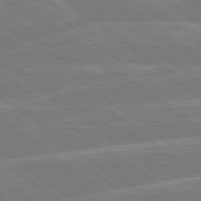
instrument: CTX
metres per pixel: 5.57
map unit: Hpe
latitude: 78.9703
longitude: -129.7449
